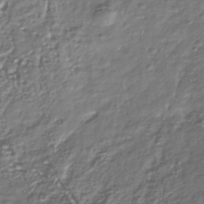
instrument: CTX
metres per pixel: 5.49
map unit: Nhu
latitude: -39.9367
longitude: -81.8772
